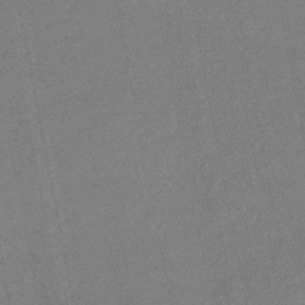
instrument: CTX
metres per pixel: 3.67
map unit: lHb
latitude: -49.2943
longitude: 78.9730
